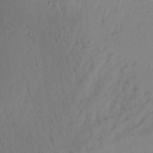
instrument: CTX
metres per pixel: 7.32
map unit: Aa
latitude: 22.0633
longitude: -147.8584
